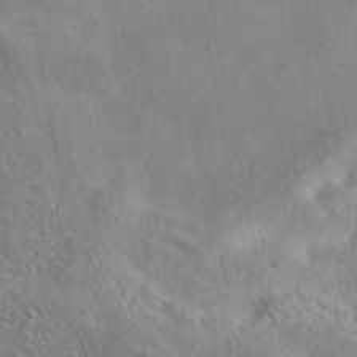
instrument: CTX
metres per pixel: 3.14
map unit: eAb
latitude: 40.4412
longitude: 105.1998
